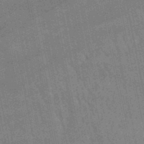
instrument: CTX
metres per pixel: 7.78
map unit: lHb
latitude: -49.0298
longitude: 73.8422
